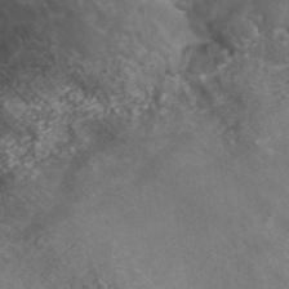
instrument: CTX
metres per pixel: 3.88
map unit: ANa
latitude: 42.0444
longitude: 27.3320
